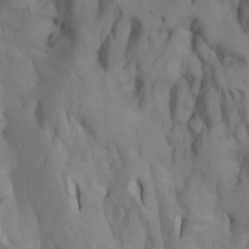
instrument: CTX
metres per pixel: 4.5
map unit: Htu
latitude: -7.1809
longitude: -66.1011
